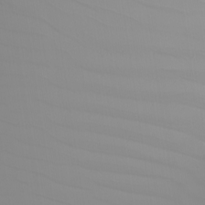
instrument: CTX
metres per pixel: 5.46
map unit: Nhu
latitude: -5.4076
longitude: -91.7261
